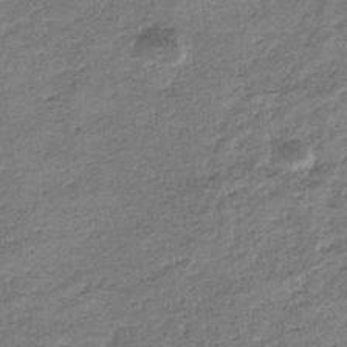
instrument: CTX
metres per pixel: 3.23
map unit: eHb
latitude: -36.5384
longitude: 77.3888
